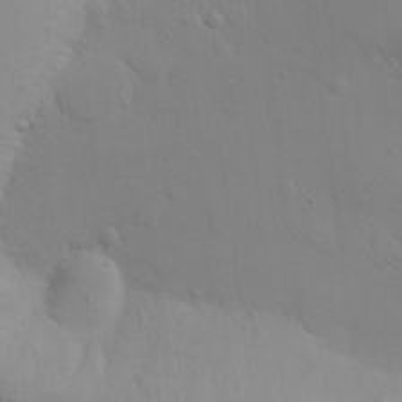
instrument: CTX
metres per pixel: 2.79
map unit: eHh
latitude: 25.2914
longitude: -69.8017
